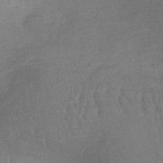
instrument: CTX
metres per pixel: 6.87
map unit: lHb
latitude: -41.1242
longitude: 66.6707
